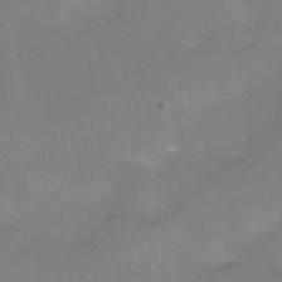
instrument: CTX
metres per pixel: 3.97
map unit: Nhu
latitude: -12.8597
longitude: -41.8772
